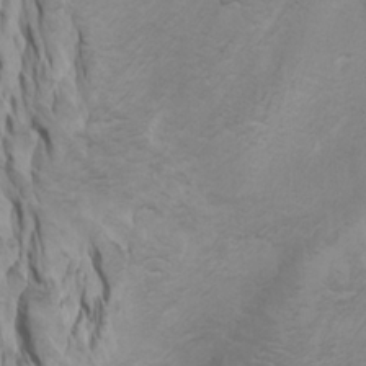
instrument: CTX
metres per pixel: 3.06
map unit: Aa
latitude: -3.4454
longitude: -72.9136
